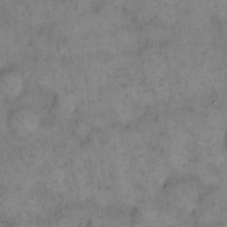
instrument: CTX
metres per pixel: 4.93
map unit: eHh
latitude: 14.5924
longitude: -65.5182
